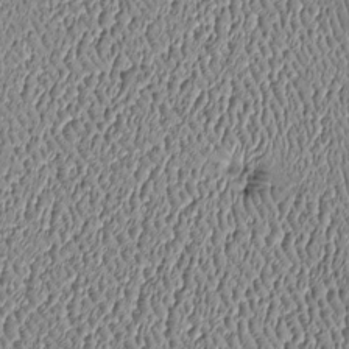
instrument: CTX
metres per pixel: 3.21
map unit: Htu
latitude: -6.4629
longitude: 156.6707
